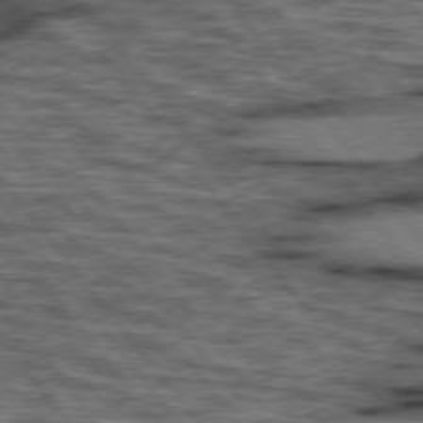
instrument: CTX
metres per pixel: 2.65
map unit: lApd
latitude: 75.9150
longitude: -48.3278
